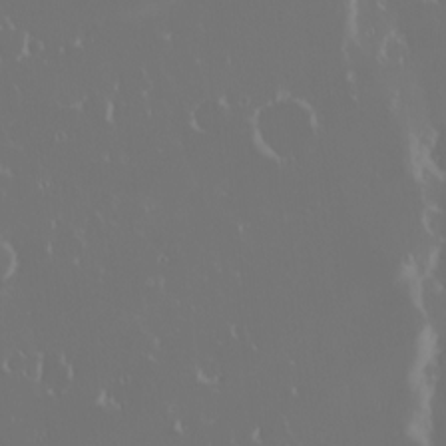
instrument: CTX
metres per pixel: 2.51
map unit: eHh
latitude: -2.3873
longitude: 20.2172
